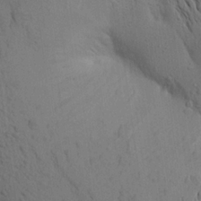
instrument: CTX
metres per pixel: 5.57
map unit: Aa
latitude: 19.6694
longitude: -149.2915
